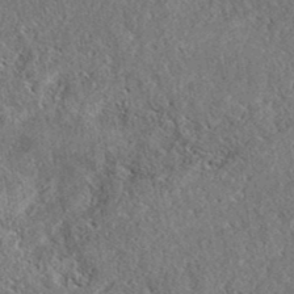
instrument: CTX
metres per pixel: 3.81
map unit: eAb
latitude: 37.7828
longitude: 112.0094
